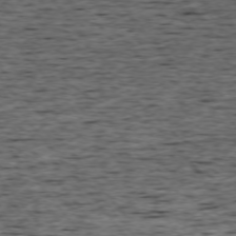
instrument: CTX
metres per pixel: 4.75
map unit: Ap
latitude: -75.3888
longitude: -92.7246
